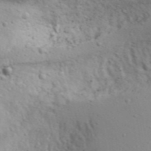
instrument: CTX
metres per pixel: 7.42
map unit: Aa
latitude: 29.5182
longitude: -146.1389
